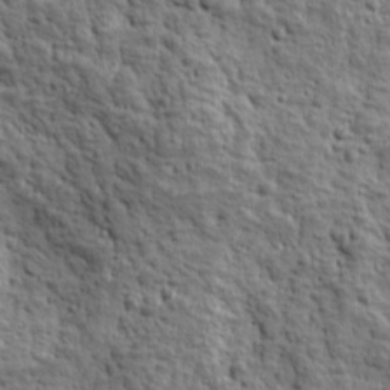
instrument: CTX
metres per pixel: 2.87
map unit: Ave
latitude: 16.4601
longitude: -134.4034
